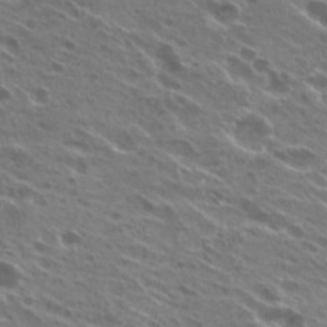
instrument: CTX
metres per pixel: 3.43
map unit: Hto
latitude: 24.8002
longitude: -40.0633
